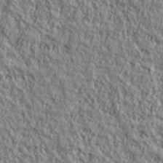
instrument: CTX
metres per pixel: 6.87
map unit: lHvf
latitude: 38.3278
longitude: -91.8961
